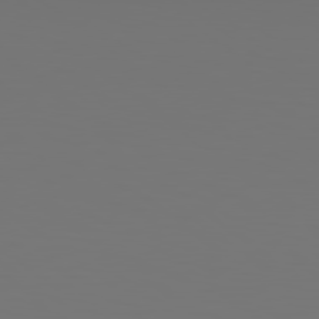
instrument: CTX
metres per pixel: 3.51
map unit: Hpe
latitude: 78.9703
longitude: -139.2537
